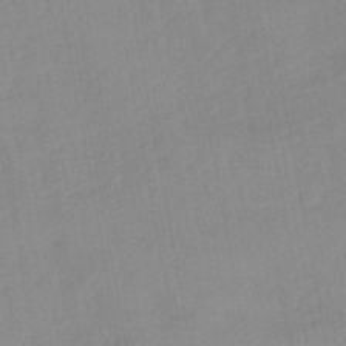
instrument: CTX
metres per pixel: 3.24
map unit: lHb
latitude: -45.4643
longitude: 72.9541
